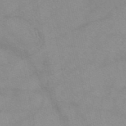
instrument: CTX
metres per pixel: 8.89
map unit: eAb
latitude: 48.7813
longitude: 104.4818
